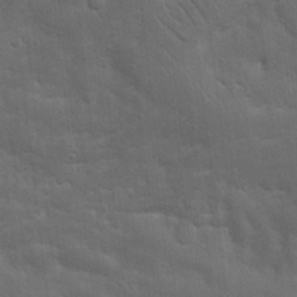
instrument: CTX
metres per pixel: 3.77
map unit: Nhu
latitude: 18.8191
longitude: -73.8962
